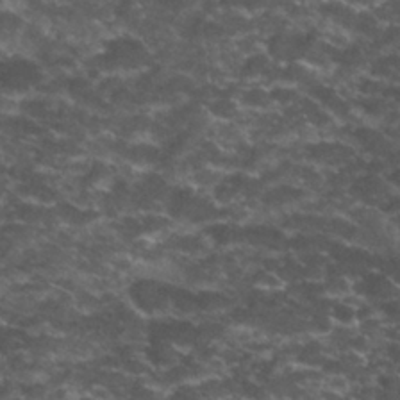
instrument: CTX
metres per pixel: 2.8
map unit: Nhu
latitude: 28.1389
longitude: -60.8380
